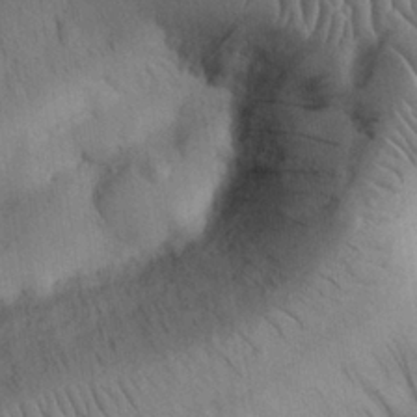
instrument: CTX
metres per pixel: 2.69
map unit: Nhu
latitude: 26.5168
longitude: -71.9528
